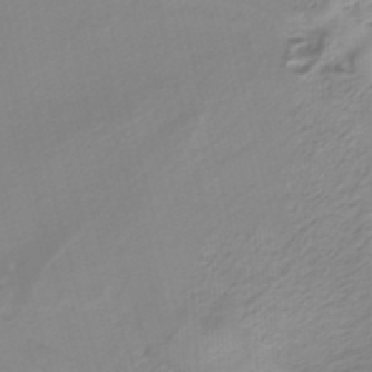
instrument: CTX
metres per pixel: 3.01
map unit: HNb
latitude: -36.4062
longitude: 55.3888
